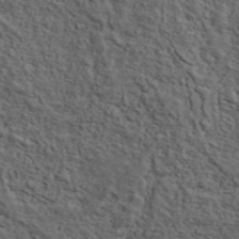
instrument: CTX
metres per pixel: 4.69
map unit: ANa
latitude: 47.7639
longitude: -82.8946
